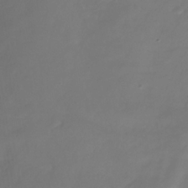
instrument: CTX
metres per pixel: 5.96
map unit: Nhe
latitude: -36.4440
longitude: -86.9136
